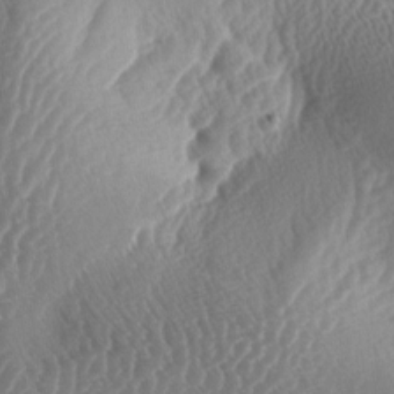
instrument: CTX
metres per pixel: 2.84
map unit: lAa
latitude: -5.0297
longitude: -128.6679
